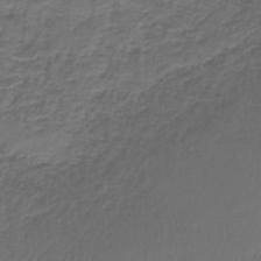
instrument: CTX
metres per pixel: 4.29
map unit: lHb
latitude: -42.7652
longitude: 58.3306
